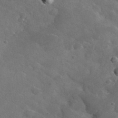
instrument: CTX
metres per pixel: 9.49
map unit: lHvf
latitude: 36.5546
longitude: -90.4790
